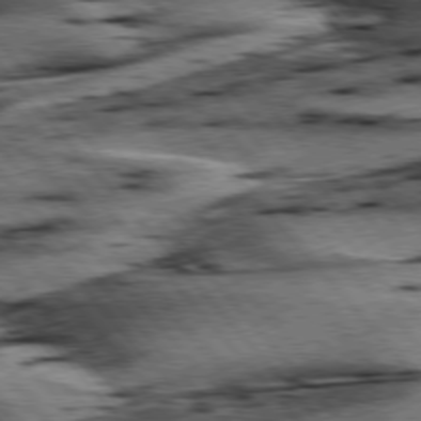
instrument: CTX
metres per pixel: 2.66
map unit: lApd
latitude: 76.4790
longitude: -71.5182
